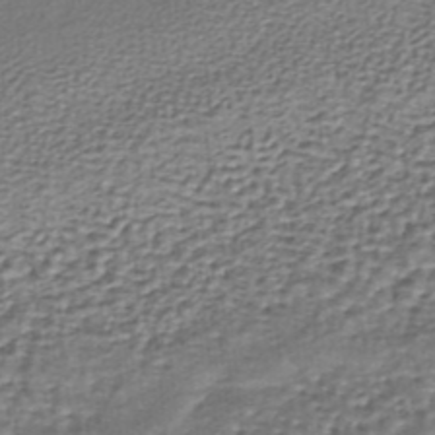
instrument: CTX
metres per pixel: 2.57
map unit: lHb
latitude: -35.9178
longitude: 60.0850
